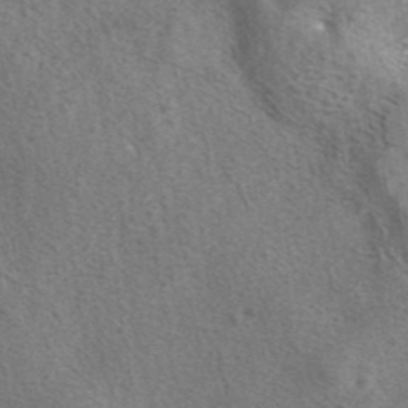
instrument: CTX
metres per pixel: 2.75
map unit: eAb
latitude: 41.2159
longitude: 107.5777
